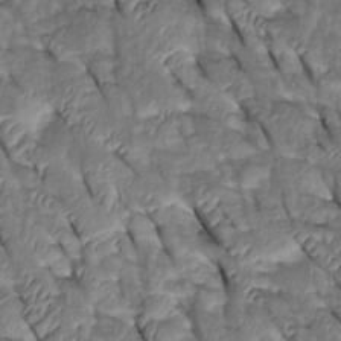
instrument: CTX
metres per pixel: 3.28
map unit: Htu
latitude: 0.3845
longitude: 148.8219
